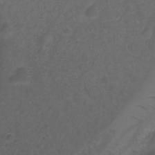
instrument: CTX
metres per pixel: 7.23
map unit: Ht
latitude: 1.7449
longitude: -33.9339
